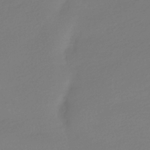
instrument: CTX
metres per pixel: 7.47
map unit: HNhu
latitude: -41.1809
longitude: 96.5763
